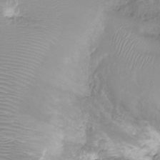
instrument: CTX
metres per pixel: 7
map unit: Nhu
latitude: -15.6344
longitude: -26.0633
